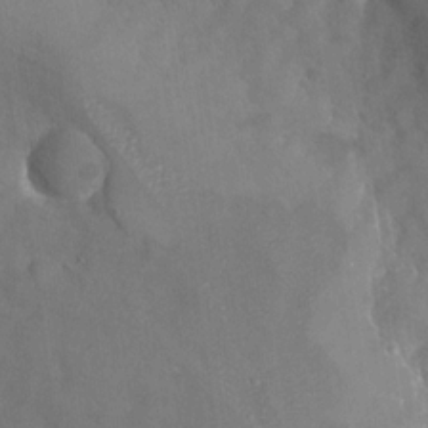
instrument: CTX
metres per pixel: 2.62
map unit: Nhu
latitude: -27.7666
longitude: -58.1200
